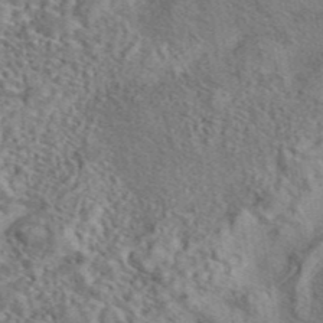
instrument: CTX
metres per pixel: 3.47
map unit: eAb
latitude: 42.7057
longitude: 110.3495
